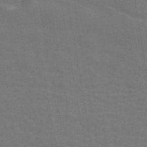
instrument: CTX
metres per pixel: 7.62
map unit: ANa
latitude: 43.9717
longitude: 29.9745
